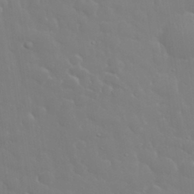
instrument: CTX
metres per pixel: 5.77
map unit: eHh
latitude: 33.0458
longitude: -60.7057
